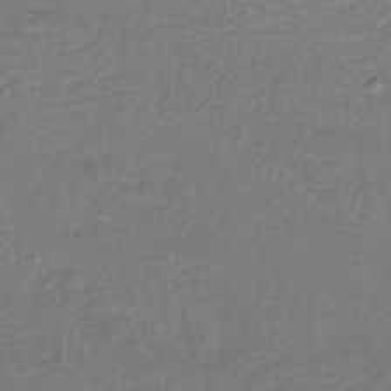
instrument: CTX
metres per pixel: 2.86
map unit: lHb
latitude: -35.5777
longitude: 66.5763
